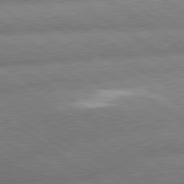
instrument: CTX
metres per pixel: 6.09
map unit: lApd
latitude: 80.1578
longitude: -161.5182
